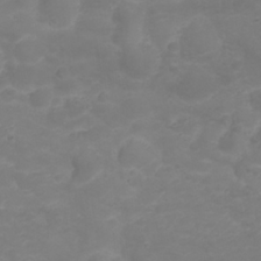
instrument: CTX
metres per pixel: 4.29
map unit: Nhu
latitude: 23.5371
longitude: -60.7057
